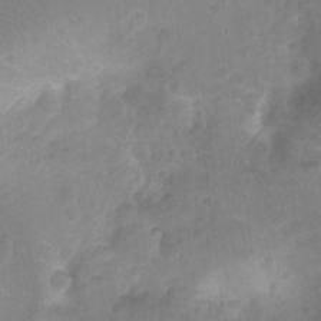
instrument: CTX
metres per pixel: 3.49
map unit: Nhu
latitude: -14.7841
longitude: -25.8583
